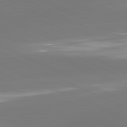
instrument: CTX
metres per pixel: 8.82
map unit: lApd
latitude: 81.6505
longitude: -164.9325
